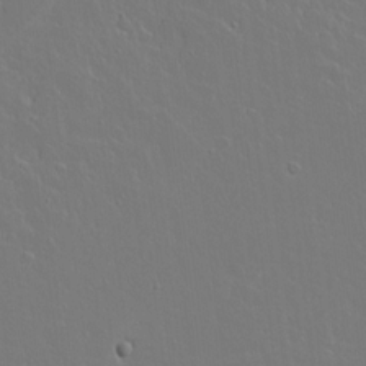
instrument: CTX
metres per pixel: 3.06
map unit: lAvf
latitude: 15.1404
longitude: -129.4804
